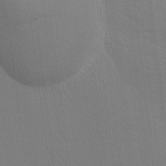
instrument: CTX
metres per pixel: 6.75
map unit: Ave
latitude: -6.5384
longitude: -122.3278
